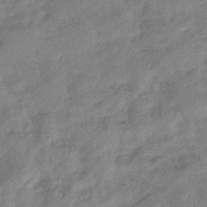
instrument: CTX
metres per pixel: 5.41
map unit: eHb
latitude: -44.3495
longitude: 85.4076
